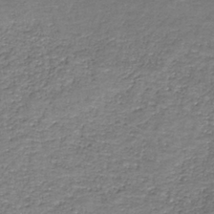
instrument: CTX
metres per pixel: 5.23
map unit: HNb
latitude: -37.0486
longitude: 51.4265
